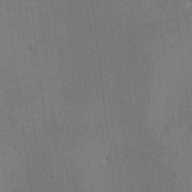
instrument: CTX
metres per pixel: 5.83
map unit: eHh
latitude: -2.7652
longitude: -79.9528
